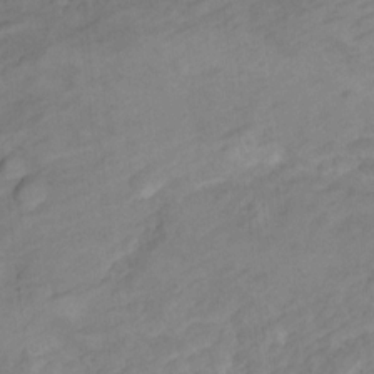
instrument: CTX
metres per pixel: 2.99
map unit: Hto
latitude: 7.2537
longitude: -36.6491
